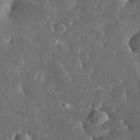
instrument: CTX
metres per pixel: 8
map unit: lHvf
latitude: 31.6127
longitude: -88.5735
